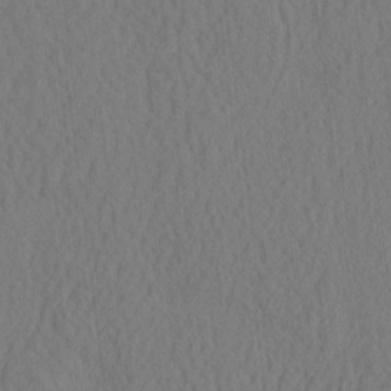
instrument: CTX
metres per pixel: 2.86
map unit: eHh
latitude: -2.9541
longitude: 16.5574
